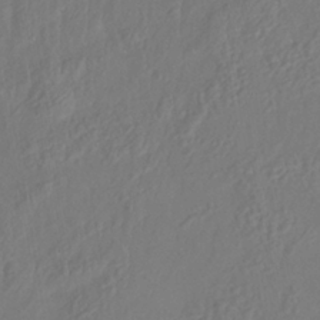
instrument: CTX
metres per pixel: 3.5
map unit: Nhe
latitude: -40.9730
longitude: -110.2901
